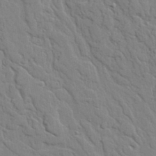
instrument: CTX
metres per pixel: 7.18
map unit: lAvf
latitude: 23.0836
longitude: -110.1956
